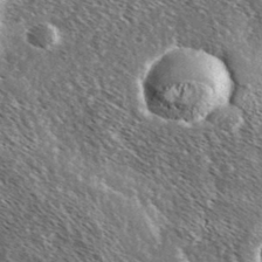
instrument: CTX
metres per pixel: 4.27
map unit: Ave
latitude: 37.5182
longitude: -110.1389
